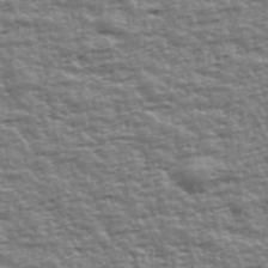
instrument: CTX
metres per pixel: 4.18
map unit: Ave
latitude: 42.5168
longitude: -113.0080
